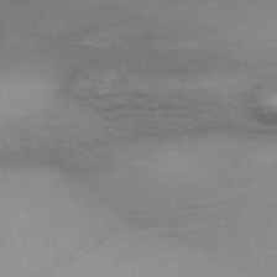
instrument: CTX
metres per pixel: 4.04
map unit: eHh
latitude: -62.5951
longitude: 51.5966
